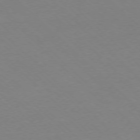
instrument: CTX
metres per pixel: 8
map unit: Ap
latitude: -77.3888
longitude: -70.3089
